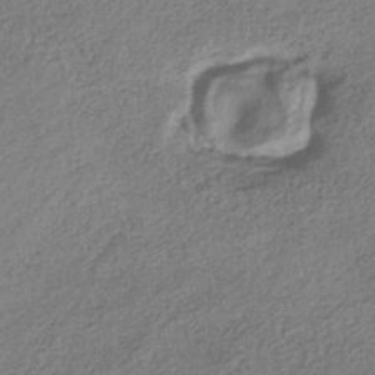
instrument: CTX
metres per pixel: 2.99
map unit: lHb
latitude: -38.4251
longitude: 68.6140
